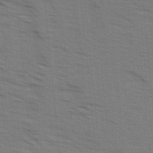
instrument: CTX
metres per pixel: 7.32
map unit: Ave
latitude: 14.5735
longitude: -102.7057
